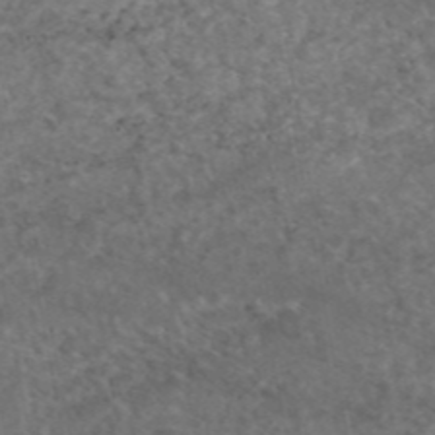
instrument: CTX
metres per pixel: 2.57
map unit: eAb
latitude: 45.7260
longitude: 115.1053
